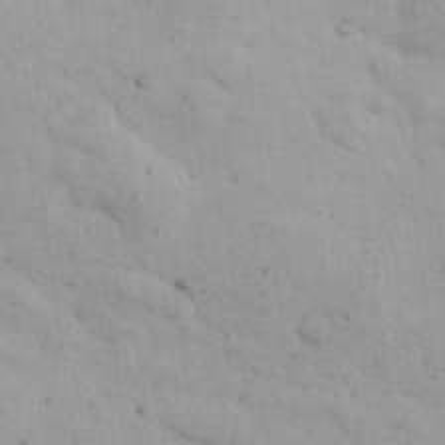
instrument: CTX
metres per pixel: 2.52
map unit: Nhu
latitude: 27.4238
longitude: -71.3481
